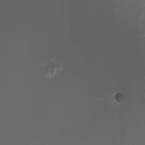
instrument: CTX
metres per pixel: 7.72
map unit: HNhu
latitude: 10.1200
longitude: 12.0661
